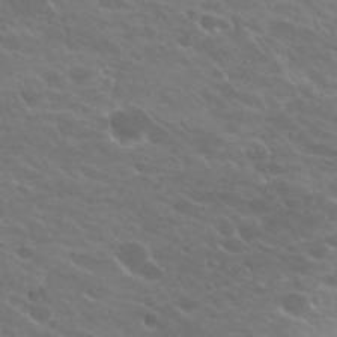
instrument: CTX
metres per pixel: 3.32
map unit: Hto
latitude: 24.8569
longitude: -38.1200
